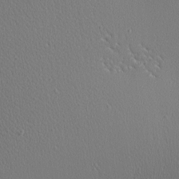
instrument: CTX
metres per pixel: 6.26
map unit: Nhu
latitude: 0.5734
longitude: -78.2334
